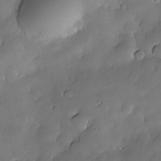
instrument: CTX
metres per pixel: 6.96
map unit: Nhe
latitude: -30.6140
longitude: -140.1011
